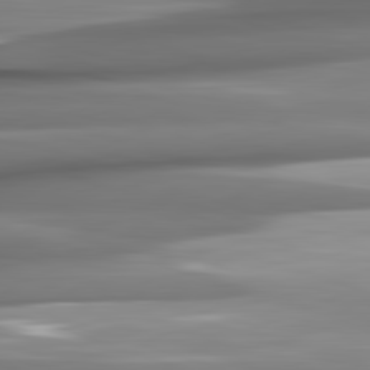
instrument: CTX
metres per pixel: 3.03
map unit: lApd
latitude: 82.3467
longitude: -141.1970
